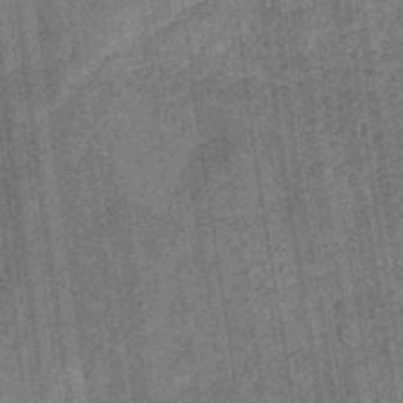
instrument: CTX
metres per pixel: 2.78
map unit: eHb
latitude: -29.7100
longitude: 70.2173
